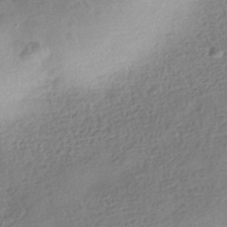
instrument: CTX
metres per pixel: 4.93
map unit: HNhu
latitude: -41.3321
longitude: 98.3873
